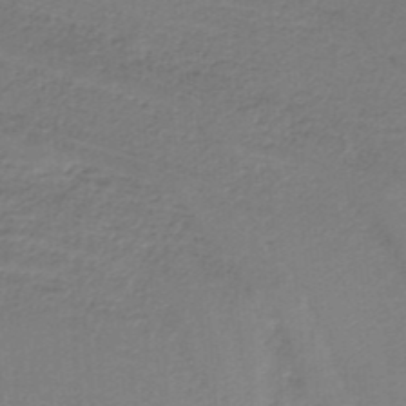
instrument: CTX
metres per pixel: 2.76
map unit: HNb
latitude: -34.6896
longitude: 60.4440
